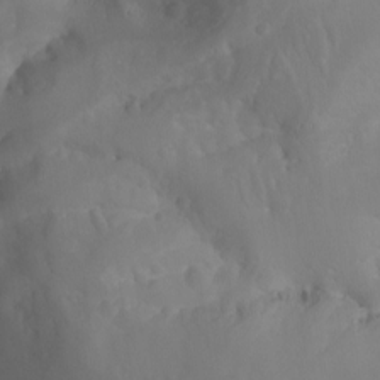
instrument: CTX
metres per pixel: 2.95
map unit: Aa
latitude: -13.2754
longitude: -67.7260
